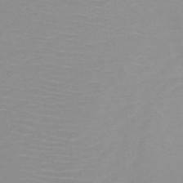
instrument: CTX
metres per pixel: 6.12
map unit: HNb
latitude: -48.1795
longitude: -43.4238
